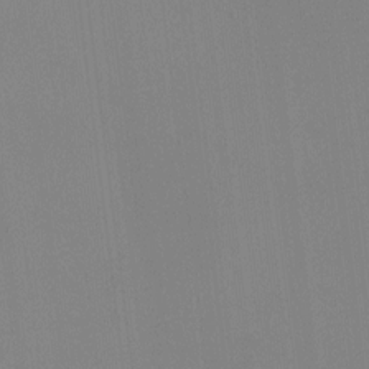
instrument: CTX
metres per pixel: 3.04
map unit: HNhu
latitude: -1.9367
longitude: -6.9514
